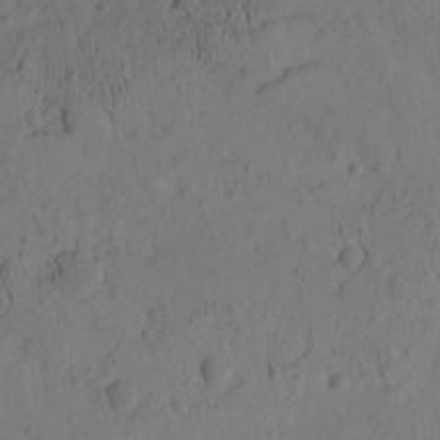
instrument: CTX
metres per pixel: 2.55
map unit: eHh
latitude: -1.3321
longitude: 16.6897
